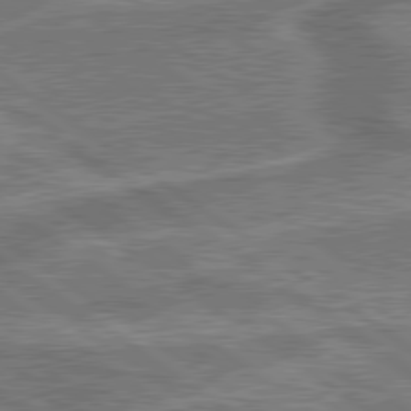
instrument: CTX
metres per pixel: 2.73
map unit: lApd
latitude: 79.8584
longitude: 173.9556
